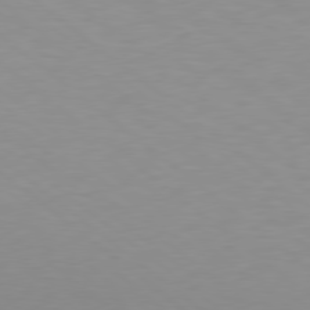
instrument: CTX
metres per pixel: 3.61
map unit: Hpe
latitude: 78.4790
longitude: -166.4790
